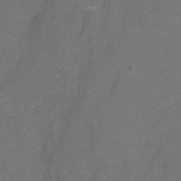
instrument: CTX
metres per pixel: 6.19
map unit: Hto
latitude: 4.0822
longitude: -32.9703
